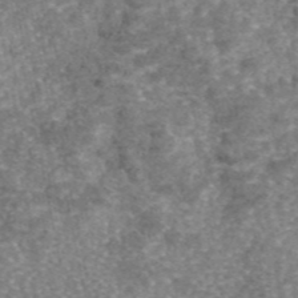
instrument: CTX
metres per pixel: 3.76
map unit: eAb
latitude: 46.2334
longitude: 105.2943
